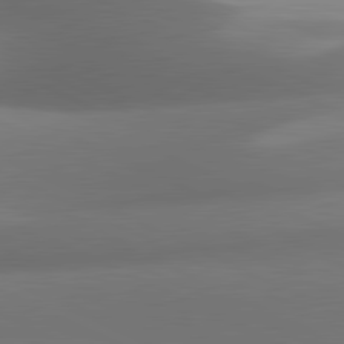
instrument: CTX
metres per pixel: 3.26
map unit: lApd
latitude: 81.1781
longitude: 131.4076
